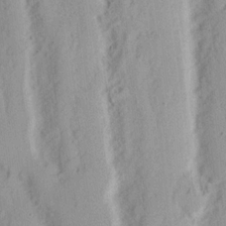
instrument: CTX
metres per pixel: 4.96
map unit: Nhu
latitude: 15.8962
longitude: -73.6316
